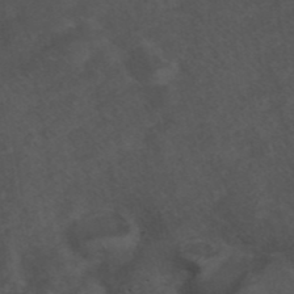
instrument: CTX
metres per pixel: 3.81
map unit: ANa
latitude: 42.6491
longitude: 14.3307
